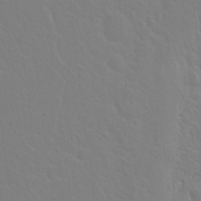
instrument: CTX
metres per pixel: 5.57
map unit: Hto
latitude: 18.2711
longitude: -39.8583
